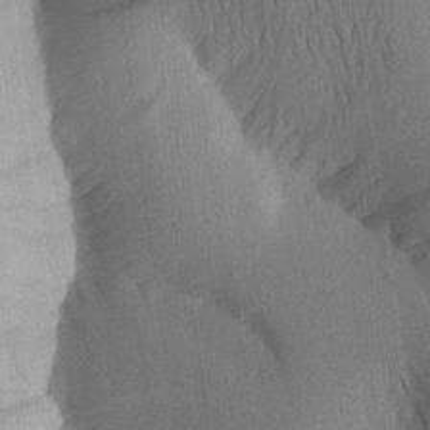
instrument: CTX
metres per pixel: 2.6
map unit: Aa
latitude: 25.1970
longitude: -149.1592
